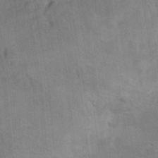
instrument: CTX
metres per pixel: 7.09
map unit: Hto
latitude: 9.7072
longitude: -35.8583
